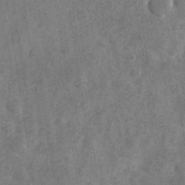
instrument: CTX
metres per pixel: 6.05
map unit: Nve
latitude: -26.1605
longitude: 105.7666
